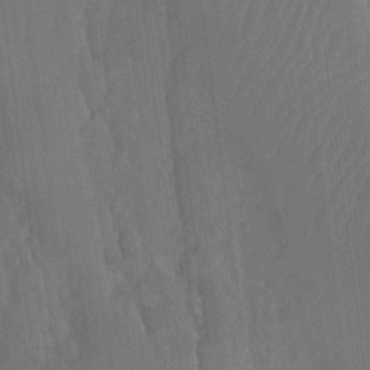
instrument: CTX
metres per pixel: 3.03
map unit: Aa
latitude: -11.6344
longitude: -68.3089
